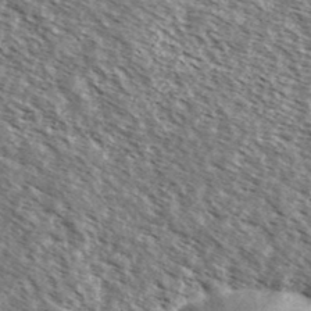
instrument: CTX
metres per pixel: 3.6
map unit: Ave
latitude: 37.9717
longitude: -110.4412
